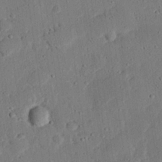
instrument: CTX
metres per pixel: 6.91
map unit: eHh
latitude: 25.4237
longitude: -81.2159
